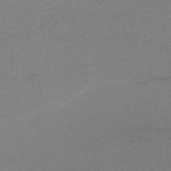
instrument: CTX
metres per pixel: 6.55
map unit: HNb
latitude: -33.5966
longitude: 64.5385
